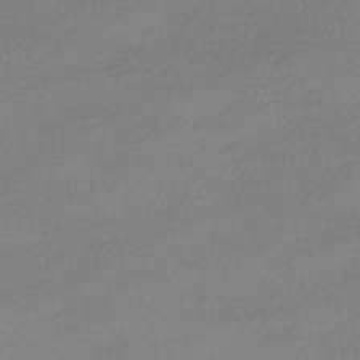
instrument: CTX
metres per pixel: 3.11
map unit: HNhu
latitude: -42.0849
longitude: 96.1228
